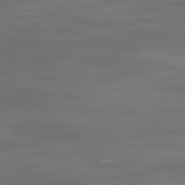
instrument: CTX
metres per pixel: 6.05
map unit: Ap
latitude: -77.6722
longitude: -62.6113
